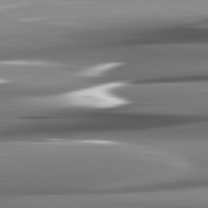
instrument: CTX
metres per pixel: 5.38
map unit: lApd
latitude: 82.4601
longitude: -140.8569
